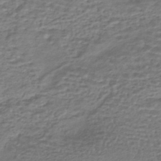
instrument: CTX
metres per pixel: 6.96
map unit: HNhu
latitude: -43.2942
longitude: 103.1998
